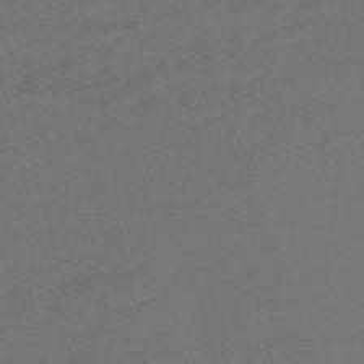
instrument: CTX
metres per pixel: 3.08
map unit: Nve
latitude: -58.3495
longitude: 56.1983
